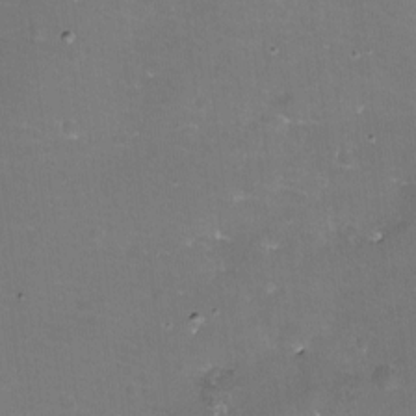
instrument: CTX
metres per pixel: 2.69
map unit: eHh
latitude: -11.4266
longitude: -61.9150
